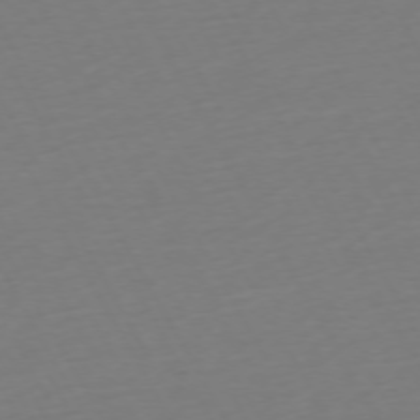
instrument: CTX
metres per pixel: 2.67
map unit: Ap
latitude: -74.0472
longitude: -69.1781
